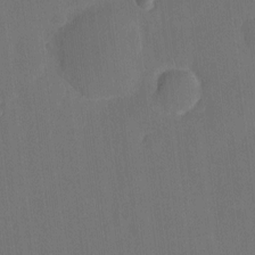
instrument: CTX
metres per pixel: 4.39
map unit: eHh
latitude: 4.6490
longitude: -67.8394
